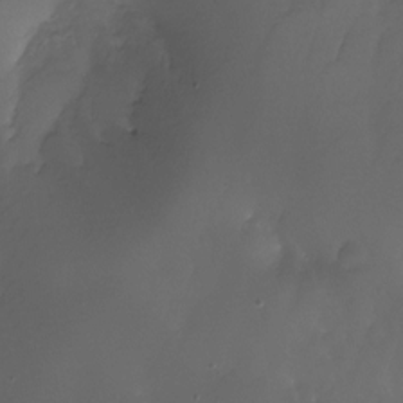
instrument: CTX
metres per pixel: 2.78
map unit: Nhu
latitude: -27.6910
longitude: -71.7449
